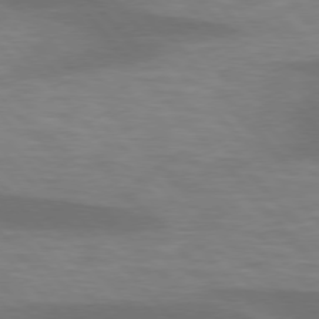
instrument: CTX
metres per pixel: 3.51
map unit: lApd
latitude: 76.1955
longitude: -58.9325
